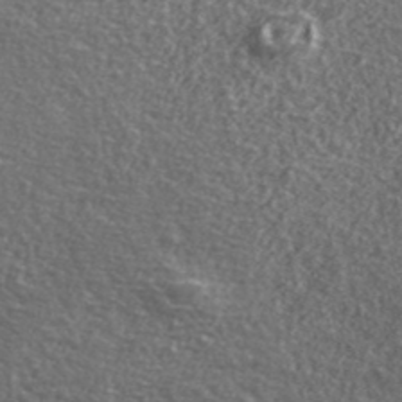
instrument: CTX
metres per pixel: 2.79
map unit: ANa
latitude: 40.1955
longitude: -90.4223
